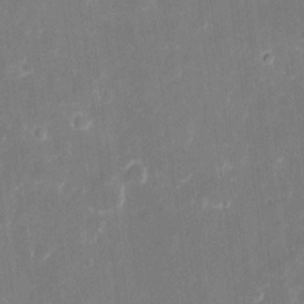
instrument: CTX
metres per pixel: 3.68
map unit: eHh
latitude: 8.4034
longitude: -70.5357
